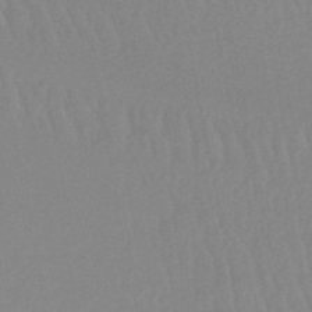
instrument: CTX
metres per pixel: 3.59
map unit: lHb
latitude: -48.8030
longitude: 71.3510
